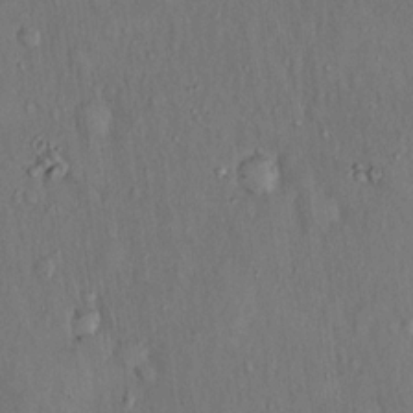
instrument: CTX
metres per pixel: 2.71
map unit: Hto
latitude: 15.8584
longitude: -60.5357
